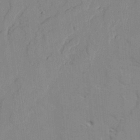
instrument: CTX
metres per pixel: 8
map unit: lAvf
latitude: 25.3481
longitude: -110.8758
